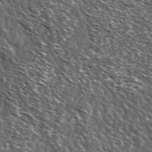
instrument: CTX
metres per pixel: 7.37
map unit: Ave
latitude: 37.3104
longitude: -108.6301
